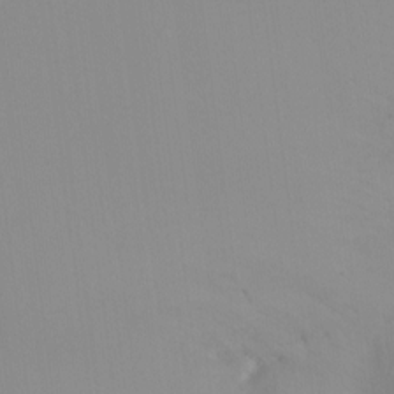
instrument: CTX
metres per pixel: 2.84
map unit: Ht
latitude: -15.0487
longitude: -43.2915
